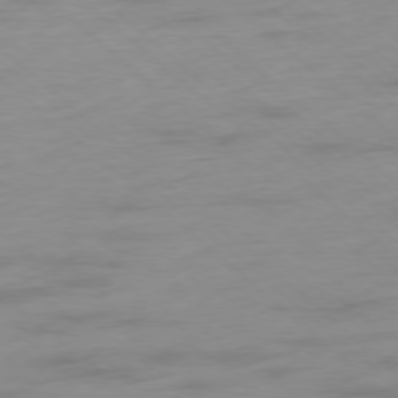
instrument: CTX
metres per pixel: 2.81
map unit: Ap
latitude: -78.2928
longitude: -59.9906
